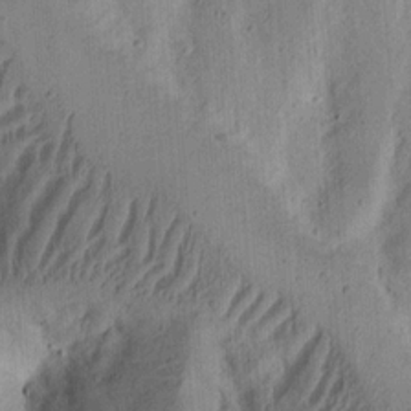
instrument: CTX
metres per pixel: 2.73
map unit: Ht
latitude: 14.5924
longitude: -74.3845
